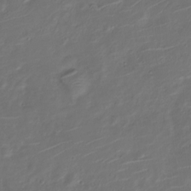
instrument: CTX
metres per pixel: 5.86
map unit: Nve
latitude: -20.1416
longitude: 104.8786
